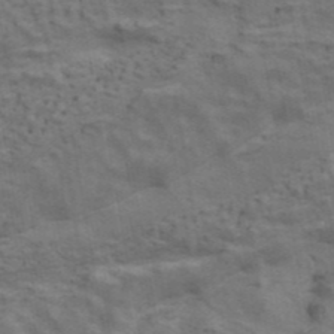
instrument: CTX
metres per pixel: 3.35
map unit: ANa
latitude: 42.8380
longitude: 17.3888
